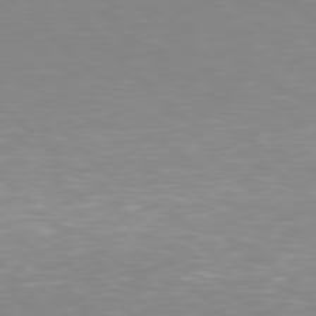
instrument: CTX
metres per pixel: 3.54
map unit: Hpe
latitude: 77.4237
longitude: -175.0836
